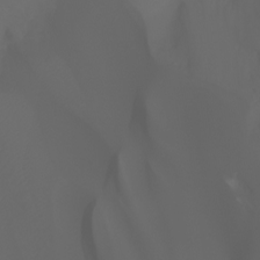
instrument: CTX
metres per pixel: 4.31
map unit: Ht
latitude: -3.6343
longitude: -61.6127
